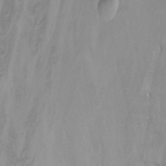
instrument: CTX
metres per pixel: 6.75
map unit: Nhu
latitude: -12.5196
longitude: -74.4790
